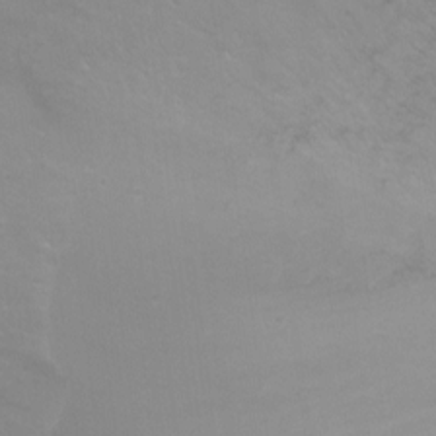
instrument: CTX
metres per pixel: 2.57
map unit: Ht
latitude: -6.9730
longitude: -33.9150
